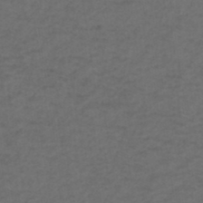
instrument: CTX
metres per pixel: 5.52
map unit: ANa
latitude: 39.0647
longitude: 22.8786
